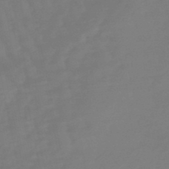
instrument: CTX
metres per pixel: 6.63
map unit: lHb
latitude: -49.3888
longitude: 77.8422
